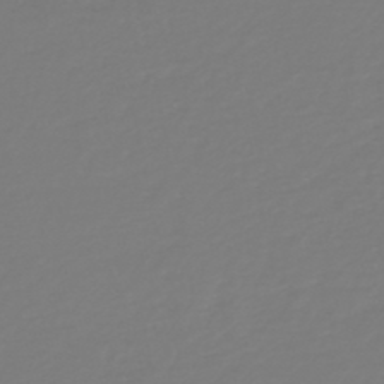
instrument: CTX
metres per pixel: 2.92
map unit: HNb
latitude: -46.5951
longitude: 56.1983
